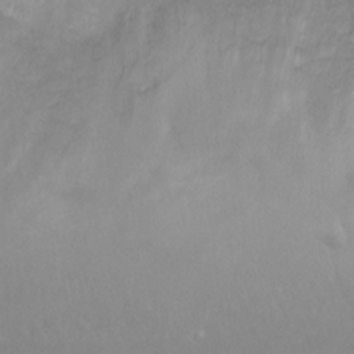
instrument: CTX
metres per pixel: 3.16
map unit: Hto
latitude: 7.1592
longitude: -30.9514
